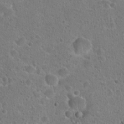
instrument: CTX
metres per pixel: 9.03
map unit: Hto
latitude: 22.8569
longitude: -49.3671
